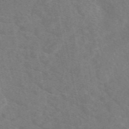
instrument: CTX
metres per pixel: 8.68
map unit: eAb
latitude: 49.8583
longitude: 118.5574
